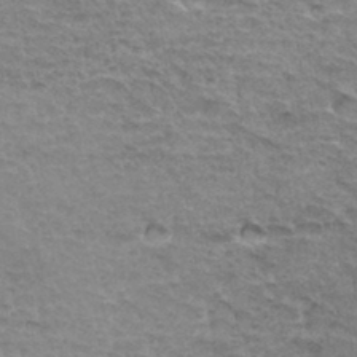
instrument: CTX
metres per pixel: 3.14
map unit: Hto
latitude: 34.6490
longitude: -45.5560
